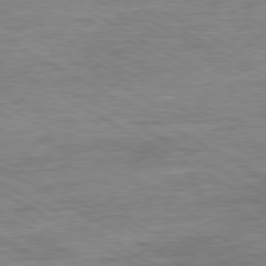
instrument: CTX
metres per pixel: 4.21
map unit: Ap
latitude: -80.6141
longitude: -77.4993
